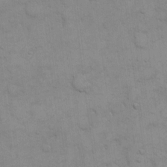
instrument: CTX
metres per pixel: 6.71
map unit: eHh
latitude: 16.5168
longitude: -66.3089
